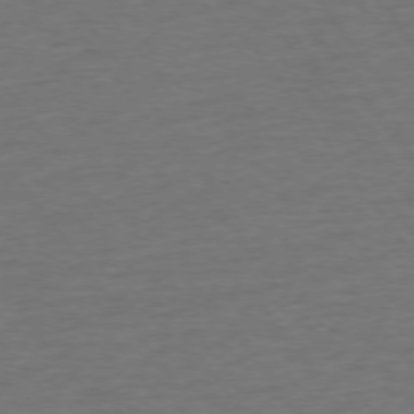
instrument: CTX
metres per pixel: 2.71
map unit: Ap
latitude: -75.3510
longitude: -89.6694
